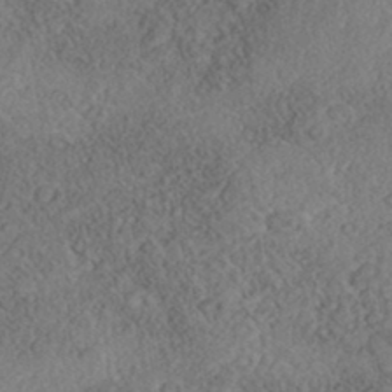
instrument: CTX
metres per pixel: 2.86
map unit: Nhe
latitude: -41.1809
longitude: -111.2348
